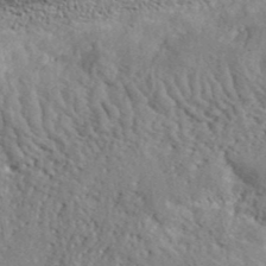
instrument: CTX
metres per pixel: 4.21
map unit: lHvf
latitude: 41.0080
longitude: -88.4601
